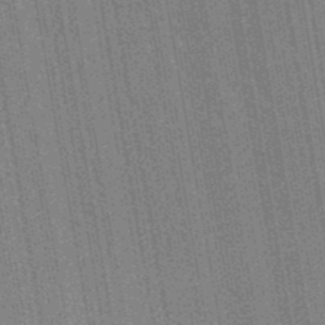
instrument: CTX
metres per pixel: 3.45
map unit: lHb
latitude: -48.0850
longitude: 74.7464
